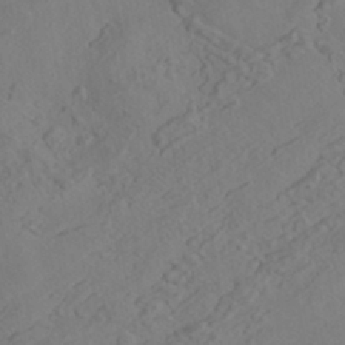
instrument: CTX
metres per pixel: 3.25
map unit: HNhu
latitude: -42.1605
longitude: 101.4643
